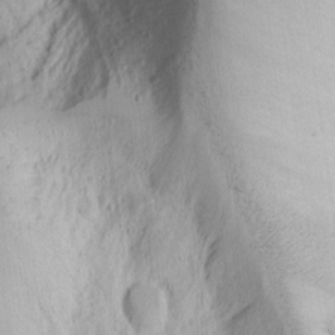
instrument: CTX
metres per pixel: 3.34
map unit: Nhu
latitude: -1.6533
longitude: -73.8017
